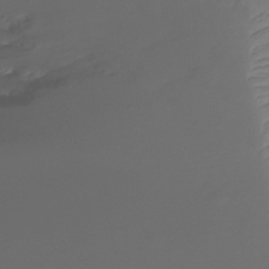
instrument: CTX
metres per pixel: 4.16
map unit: Ht
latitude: -6.6707
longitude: -29.9150
